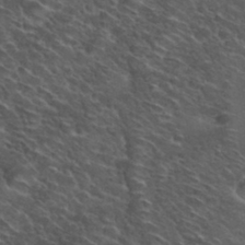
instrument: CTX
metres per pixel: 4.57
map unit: Hto
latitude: 33.4237
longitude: -50.1955
